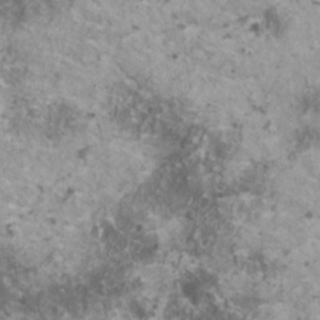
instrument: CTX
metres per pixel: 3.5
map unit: HNhu
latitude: 1.6693
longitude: 4.2739
